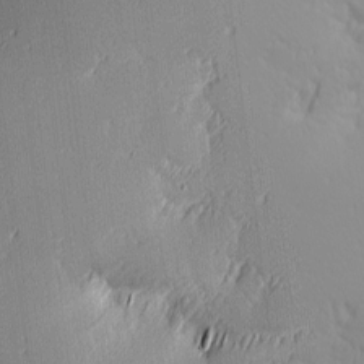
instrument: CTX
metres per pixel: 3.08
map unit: Ave
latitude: 3.0836
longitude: -113.3670
